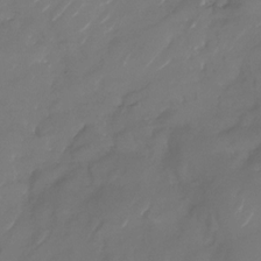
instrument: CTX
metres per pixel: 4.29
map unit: Nhu
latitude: -28.8786
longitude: -72.2901
